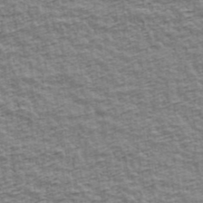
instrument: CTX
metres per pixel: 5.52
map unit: Ave
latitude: 42.2712
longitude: -112.1578
